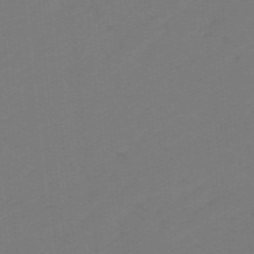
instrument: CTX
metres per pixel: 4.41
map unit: eHb
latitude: -49.3132
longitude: 83.6533
